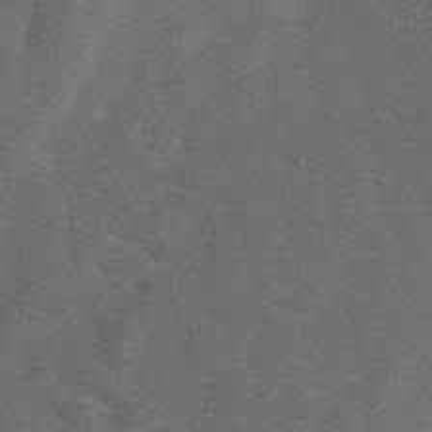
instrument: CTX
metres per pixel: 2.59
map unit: eAb
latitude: 49.7450
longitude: 118.8219
